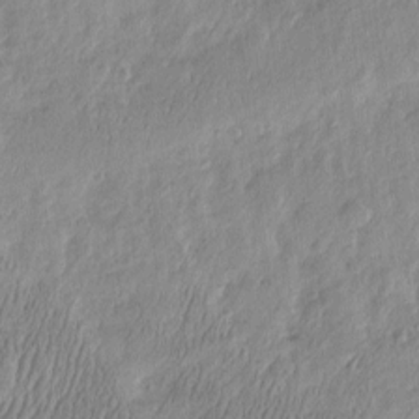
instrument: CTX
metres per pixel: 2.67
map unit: Htu
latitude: -6.4062
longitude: 174.6518
